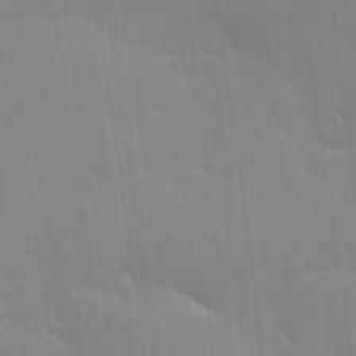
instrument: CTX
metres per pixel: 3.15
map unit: Hve
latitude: 25.1403
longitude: -91.2915
